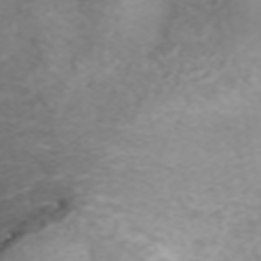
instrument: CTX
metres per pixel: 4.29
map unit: ANa
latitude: 45.0080
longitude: 22.1606
